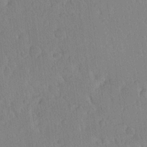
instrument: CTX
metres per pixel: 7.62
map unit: Ave
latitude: 20.9703
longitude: -136.7058
